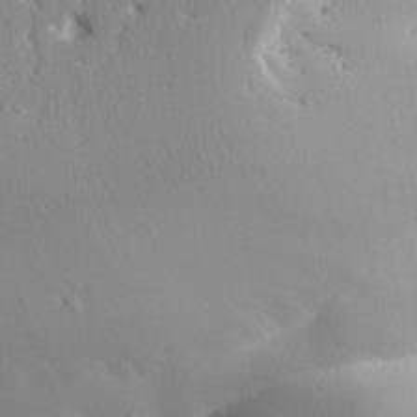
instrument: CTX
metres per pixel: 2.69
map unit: Aa
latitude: 31.4427
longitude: -143.4804
